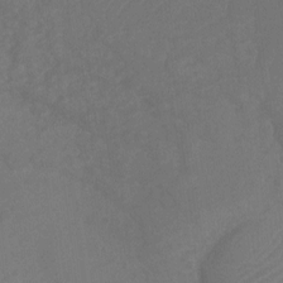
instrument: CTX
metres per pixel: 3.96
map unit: Ht
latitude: -10.6708
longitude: -34.9513
